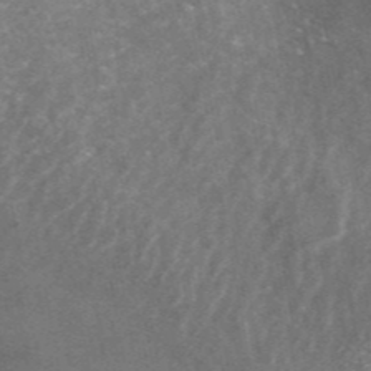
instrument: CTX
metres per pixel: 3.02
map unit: ANa
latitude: 43.8583
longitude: 26.6140
